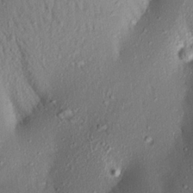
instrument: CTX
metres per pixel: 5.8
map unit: Aa
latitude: 17.9150
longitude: -148.5357
